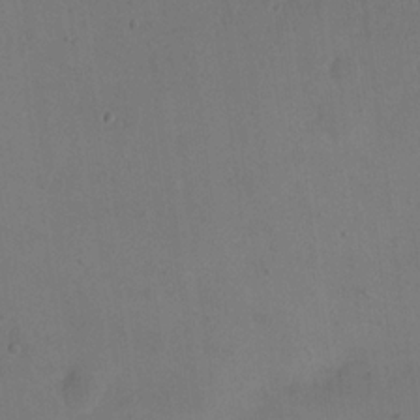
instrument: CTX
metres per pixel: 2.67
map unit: eHh
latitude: 19.1403
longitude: -65.0458
